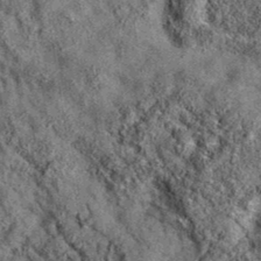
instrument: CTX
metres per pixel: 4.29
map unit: eAb
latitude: 36.0444
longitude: 109.6344
